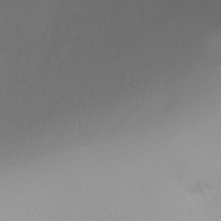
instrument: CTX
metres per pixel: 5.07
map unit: Ht
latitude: -6.6518
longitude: -30.2334
